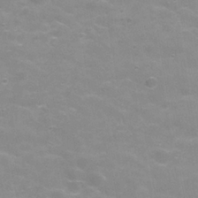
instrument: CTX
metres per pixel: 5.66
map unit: Hve
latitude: -30.0283
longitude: 95.2753
